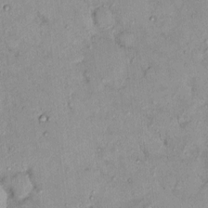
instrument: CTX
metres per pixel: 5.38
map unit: eHh
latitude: -0.0472
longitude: 16.8786
